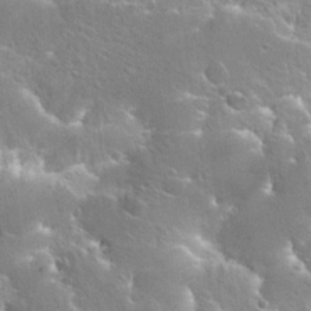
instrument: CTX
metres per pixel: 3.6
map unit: Hto
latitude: 25.6882
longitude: -45.3670
